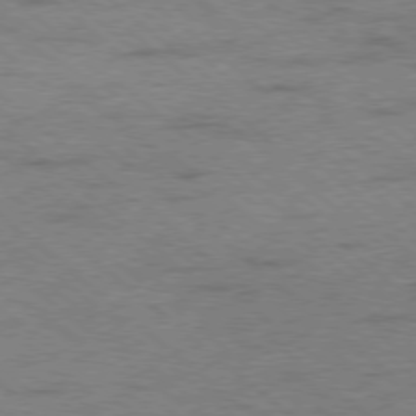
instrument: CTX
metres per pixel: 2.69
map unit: Ap
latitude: -78.5573
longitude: -50.4034
